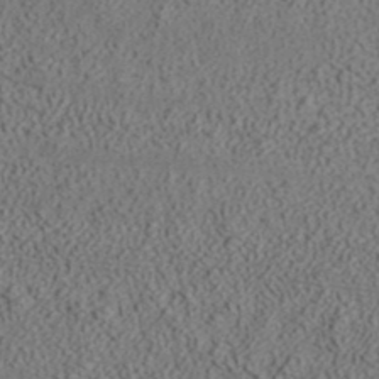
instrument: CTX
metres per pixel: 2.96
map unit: ANa
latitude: 37.2915
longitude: 19.8611
